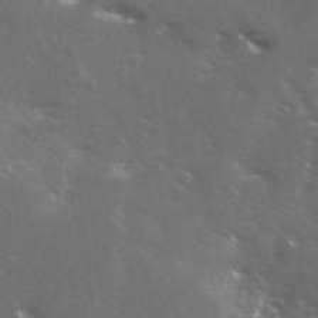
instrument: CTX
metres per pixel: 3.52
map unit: Ave
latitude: 0.0822
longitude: -112.7435
